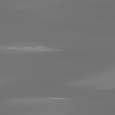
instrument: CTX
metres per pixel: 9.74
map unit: lApd
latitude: 81.3104
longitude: -137.3104
